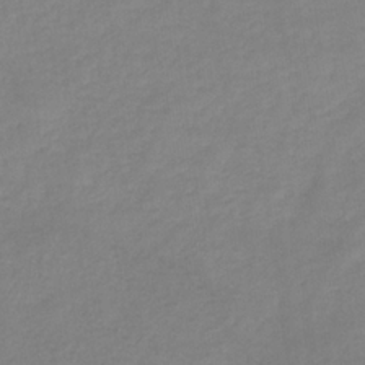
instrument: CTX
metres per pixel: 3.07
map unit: HNb
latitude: -31.7099
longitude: 63.1620
